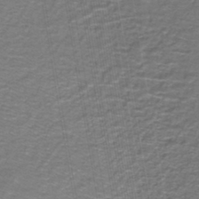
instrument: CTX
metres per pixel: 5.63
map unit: lHb
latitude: -43.7666
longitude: 55.2376
